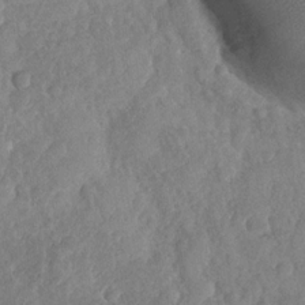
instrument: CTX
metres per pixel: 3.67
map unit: Nhu
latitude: -30.6896
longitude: -60.3656
